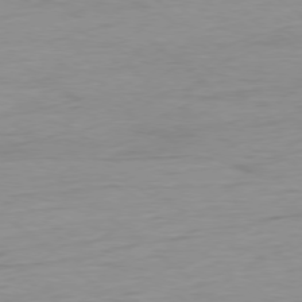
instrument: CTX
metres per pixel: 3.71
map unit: Ap
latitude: -78.4251
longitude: -78.1389
